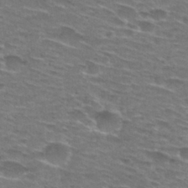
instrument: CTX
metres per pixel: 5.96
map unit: Hto
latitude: 28.9891
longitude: -47.5938
